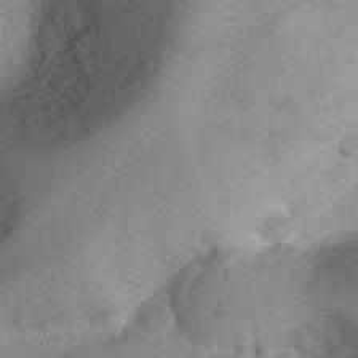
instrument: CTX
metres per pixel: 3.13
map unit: Ht
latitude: -1.9367
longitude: -19.8205
